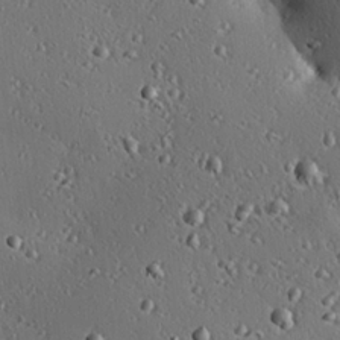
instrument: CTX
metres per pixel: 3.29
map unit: eHh
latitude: 23.1970
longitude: -91.2348
